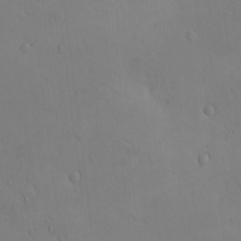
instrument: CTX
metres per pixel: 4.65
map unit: eHh
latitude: -8.9164
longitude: -67.0080
